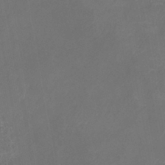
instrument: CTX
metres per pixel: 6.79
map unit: eHb
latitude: -39.7667
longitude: 76.6330
